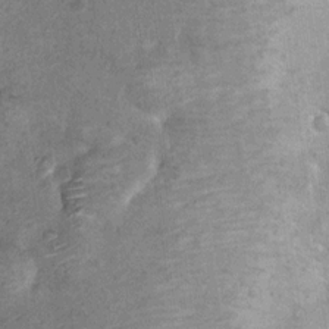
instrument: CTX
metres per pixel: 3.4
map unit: Hto
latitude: 11.4804
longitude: -36.5546
